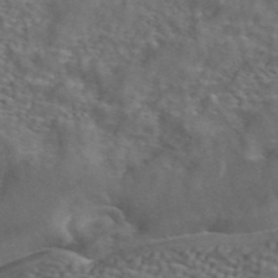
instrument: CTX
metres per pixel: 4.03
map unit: ANa
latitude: 44.0822
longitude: 25.1998
